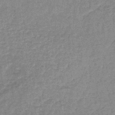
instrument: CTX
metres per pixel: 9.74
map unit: lHb
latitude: -41.4265
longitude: 66.5952
